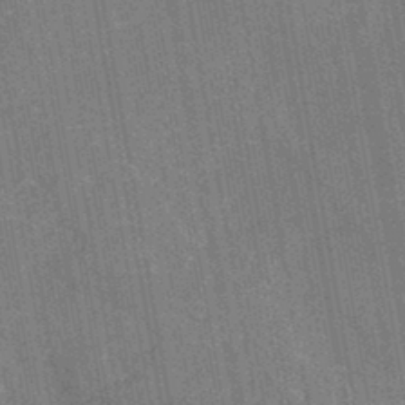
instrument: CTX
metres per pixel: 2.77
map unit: HNb
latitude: -44.2928
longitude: -37.8961
